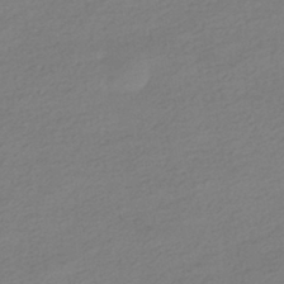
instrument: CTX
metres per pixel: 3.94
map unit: HNhu
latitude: -41.4454
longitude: 95.9367
